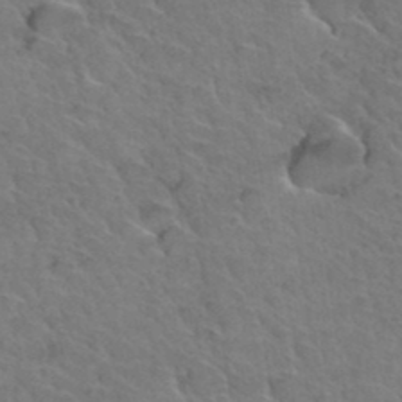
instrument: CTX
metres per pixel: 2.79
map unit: Hto
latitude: 35.0836
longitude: -47.2348
